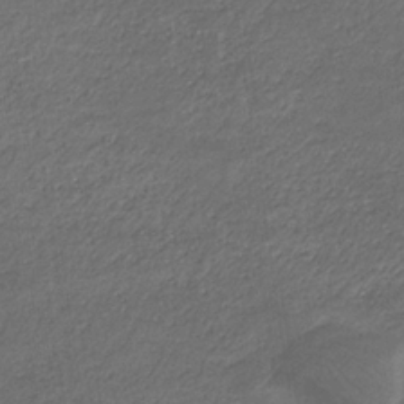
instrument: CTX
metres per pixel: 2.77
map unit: lHb
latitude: -32.8597
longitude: 68.9352
